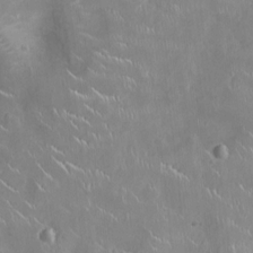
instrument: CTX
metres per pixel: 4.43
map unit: Ht
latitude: -4.3873
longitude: -15.2915
